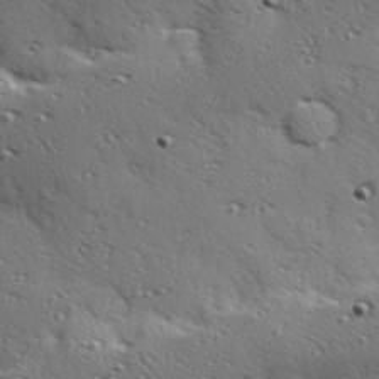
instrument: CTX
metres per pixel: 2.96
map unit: Hve
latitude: 24.0822
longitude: -96.5357
